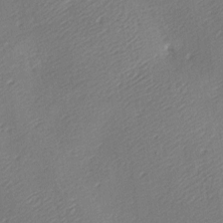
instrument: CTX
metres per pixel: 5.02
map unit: lAa
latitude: -9.1809
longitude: -127.7639
